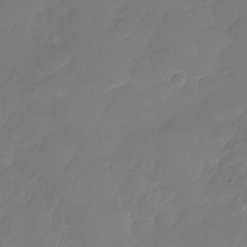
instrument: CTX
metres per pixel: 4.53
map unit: Nhu
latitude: -30.0472
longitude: -63.5182
